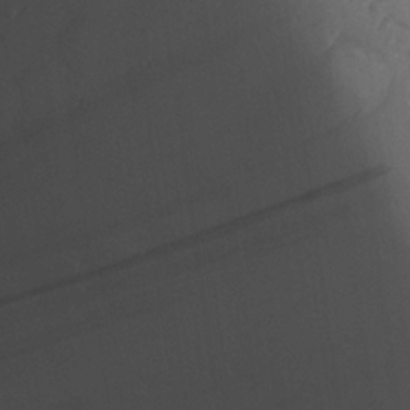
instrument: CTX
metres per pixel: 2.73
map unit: Aa
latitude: 26.0822
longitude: -128.2333
